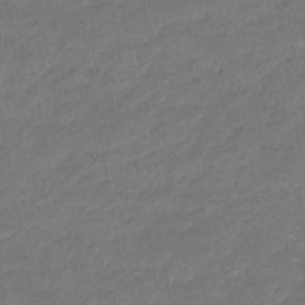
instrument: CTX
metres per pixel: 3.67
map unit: eHb
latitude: -46.9541
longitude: 85.4643
